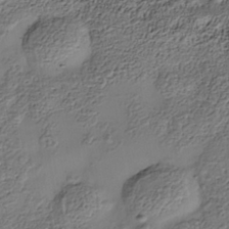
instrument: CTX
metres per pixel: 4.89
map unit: Nhe
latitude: -38.5385
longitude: -117.3104
